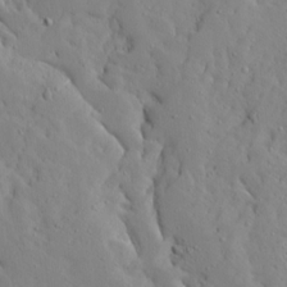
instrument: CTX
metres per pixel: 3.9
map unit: Ave
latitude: 13.2915
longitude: -133.2915
